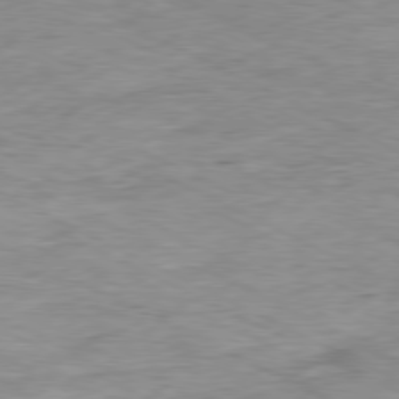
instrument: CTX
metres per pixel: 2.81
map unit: Ap
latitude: -80.3684
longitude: -75.1970
